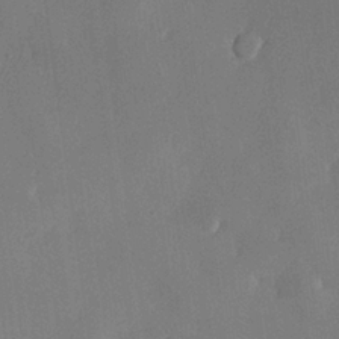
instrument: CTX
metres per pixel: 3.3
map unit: lHvf
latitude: 22.3656
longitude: 145.4832
